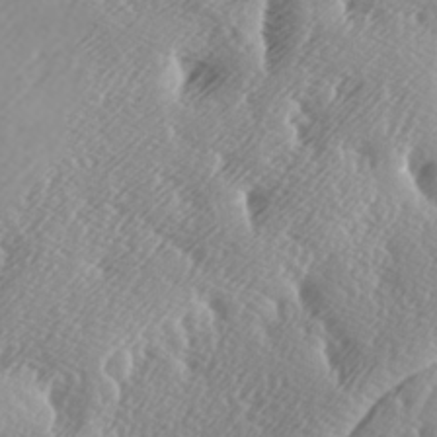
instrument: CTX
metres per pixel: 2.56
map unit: lAa
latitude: -6.4629
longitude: -123.9339
